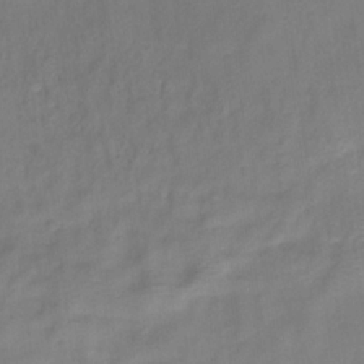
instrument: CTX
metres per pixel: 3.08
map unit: HNhu
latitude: -28.2740
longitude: 74.6141
